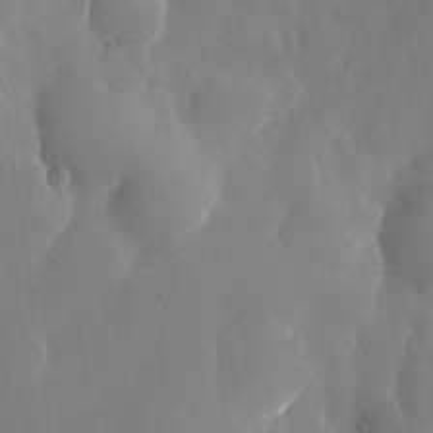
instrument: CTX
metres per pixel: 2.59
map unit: Nhu
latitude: -24.9731
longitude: -70.4601
